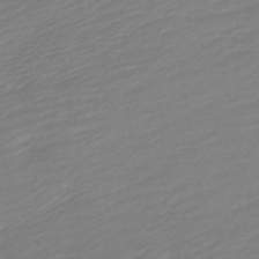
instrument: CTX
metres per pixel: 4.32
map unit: lHb
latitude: -42.1605
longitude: 77.5966
